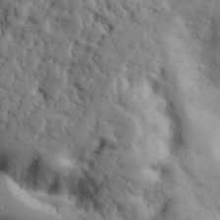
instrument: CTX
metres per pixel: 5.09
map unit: eHh
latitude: 29.4993
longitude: -81.8394
